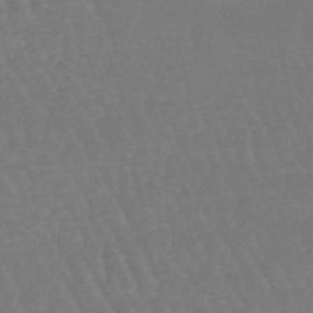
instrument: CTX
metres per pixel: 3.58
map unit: eHb
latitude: -46.5384
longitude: 79.1809
